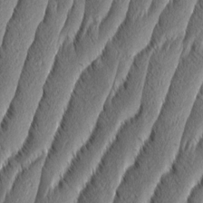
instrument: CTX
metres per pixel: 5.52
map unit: Aa
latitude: 8.1578
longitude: -130.6113
